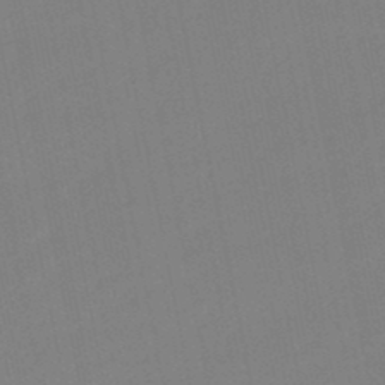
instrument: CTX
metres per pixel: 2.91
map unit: eHb
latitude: -48.7652
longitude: 84.2361
